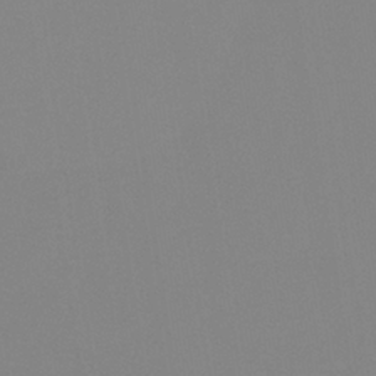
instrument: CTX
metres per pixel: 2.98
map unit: eHb
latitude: -29.9556
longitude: 70.5763
